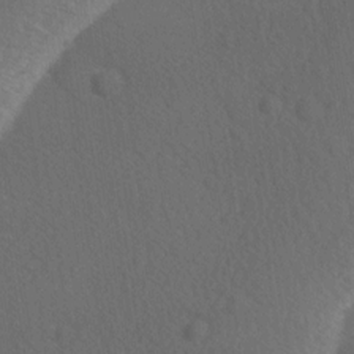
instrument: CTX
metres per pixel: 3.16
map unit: Ave
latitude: -8.7274
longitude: -121.1781
